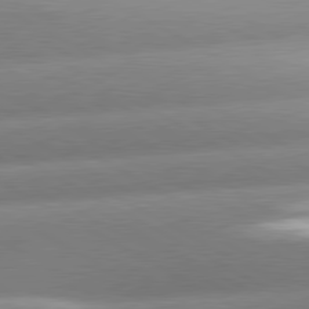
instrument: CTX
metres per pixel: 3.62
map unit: lApd
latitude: 80.4790
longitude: -157.9906
